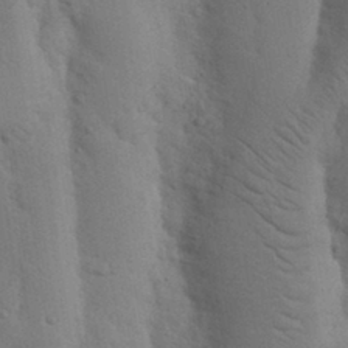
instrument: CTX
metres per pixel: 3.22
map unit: Nhu
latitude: 18.4034
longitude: -75.9717
